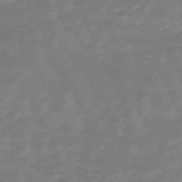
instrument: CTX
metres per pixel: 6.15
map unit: lHb
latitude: -48.3684
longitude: 83.1998
